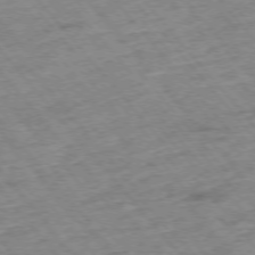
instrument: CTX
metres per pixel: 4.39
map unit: Hpe
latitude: -75.8234
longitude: -16.7435
